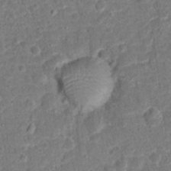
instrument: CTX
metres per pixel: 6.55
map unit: Hto
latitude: 15.0837
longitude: -38.8758
